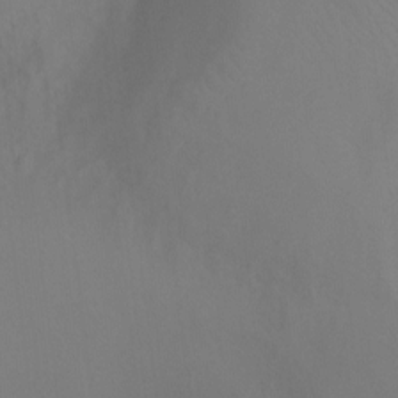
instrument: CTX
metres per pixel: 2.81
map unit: Ht
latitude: -4.6707
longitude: -27.7261
